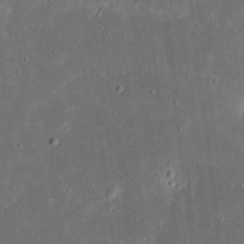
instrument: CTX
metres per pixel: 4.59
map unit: eHh
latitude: 17.6127
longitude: -73.2915
